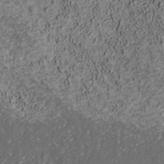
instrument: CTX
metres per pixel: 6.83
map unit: ANa
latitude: 36.9892
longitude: 17.6533
